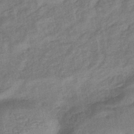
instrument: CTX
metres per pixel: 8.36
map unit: eHb
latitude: -43.4832
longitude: 84.1227
